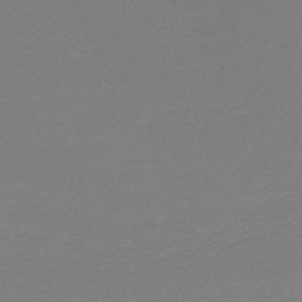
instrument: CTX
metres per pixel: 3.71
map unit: HNb
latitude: -37.5777
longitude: 55.1053
